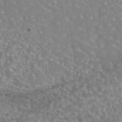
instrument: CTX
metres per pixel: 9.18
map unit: eAb
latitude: 44.8758
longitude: 107.8989
